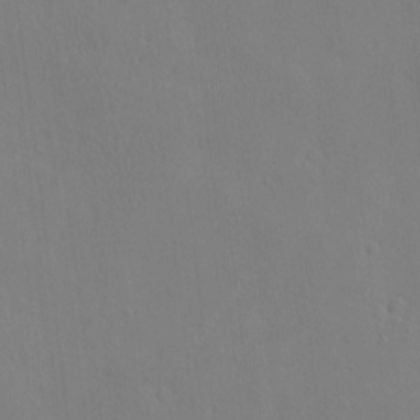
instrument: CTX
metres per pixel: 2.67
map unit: eHh
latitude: -3.2942
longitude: 19.4265
